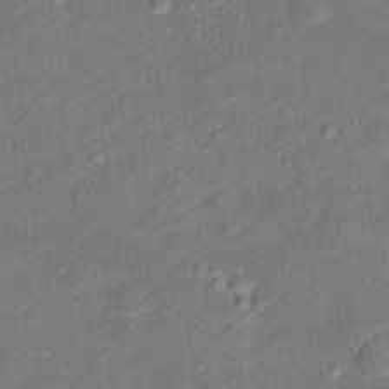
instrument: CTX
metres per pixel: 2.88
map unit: Ht
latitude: 13.2915
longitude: -38.9514
